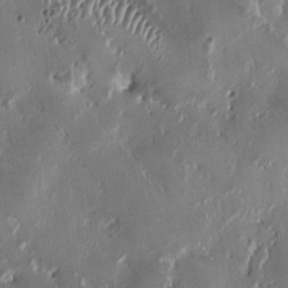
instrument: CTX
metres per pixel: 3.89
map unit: HNhu
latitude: 1.1025
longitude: -4.1956
